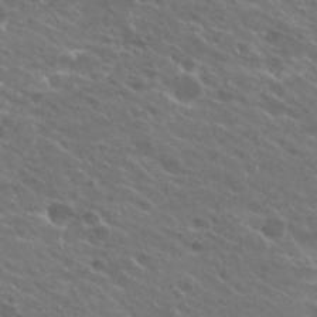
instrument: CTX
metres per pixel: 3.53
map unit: Hto
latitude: 25.7638
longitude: -40.1010
